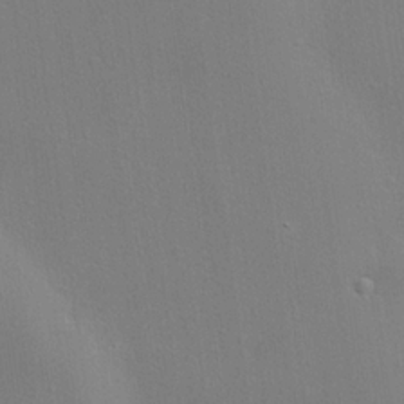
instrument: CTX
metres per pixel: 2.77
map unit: lHvf
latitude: 22.5168
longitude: 141.0486
